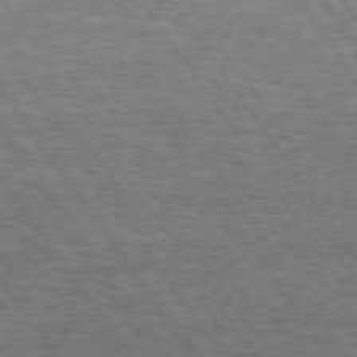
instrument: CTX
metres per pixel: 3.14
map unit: Hpe
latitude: 74.5357
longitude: -150.8758
